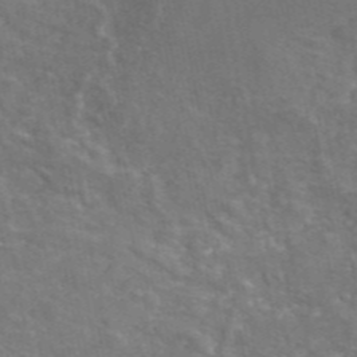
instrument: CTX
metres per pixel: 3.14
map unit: eAb
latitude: 46.0633
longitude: 116.1794
